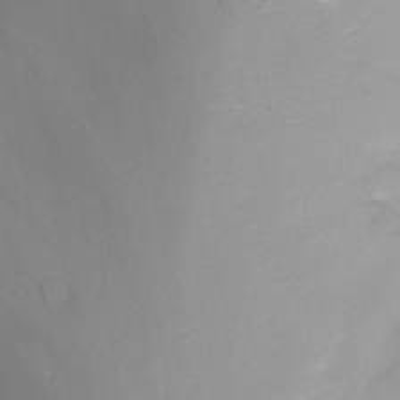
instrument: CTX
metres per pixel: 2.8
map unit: Ht
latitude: -7.0486
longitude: -20.7247
